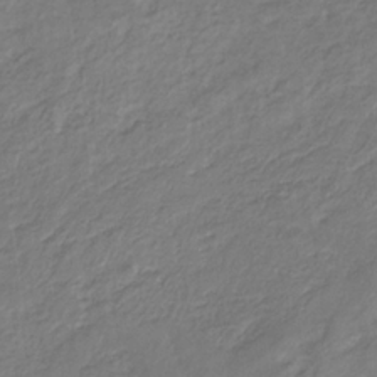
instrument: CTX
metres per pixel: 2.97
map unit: eHb
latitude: -29.7289
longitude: 67.1809
